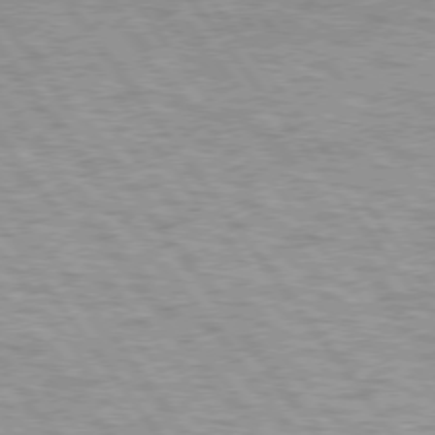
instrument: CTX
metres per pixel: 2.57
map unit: lApd
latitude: 75.0647
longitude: -48.1578
